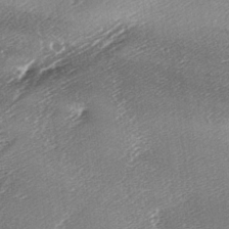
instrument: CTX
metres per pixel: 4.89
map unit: lAa
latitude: -6.3117
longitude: -124.5168
